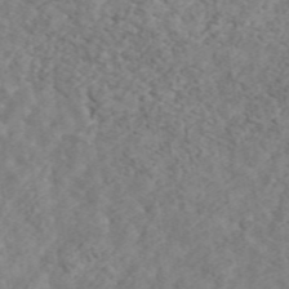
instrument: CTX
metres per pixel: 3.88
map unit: ANa
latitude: 48.2522
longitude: -81.6883
